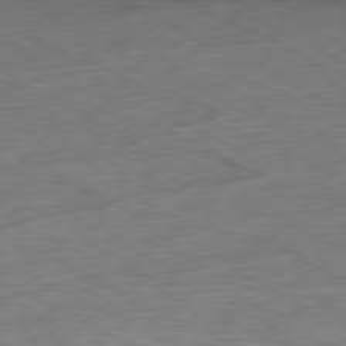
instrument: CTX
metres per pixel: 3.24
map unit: Ap
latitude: -80.1606
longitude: -82.2900
